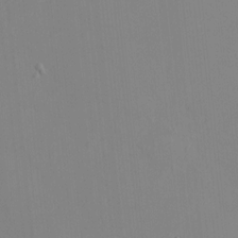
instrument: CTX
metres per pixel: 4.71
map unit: HNhu
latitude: 7.6505
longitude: 11.6722
